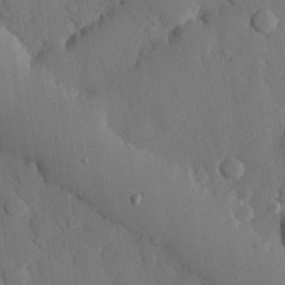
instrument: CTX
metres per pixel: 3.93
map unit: eHh
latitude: 27.6316
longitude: -78.9892
